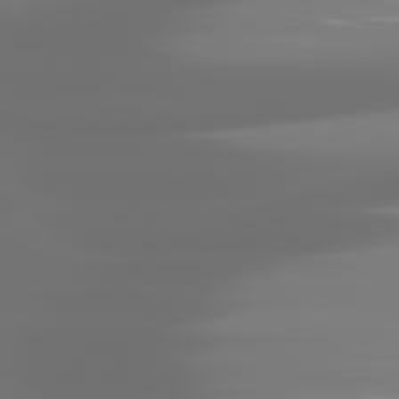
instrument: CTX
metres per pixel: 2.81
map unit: lApd
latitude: 81.2915
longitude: -137.1592
